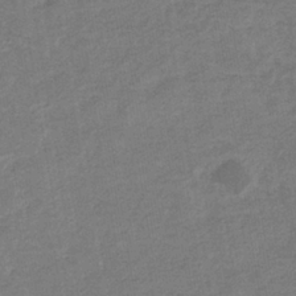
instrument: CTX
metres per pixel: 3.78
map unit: eHb
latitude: -35.3510
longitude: 77.6533
